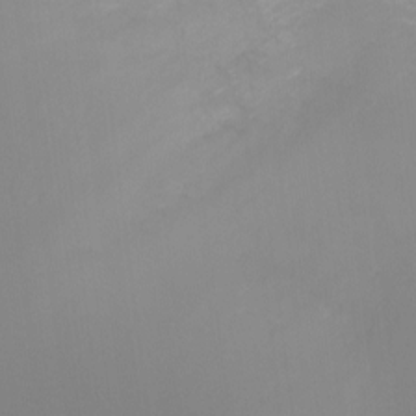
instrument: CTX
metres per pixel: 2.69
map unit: Ht
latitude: -5.4265
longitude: -28.9136
